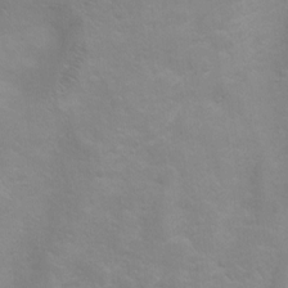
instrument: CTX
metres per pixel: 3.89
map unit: Ht
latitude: 1.5749
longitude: -35.7260
